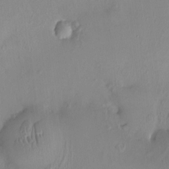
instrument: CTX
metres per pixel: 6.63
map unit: HNhu
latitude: 4.0255
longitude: 5.7099
